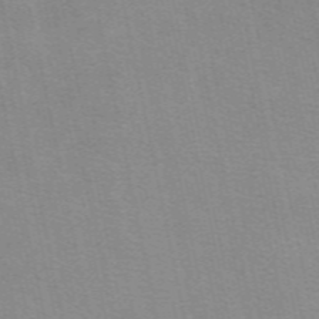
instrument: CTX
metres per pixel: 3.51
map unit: eAb
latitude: 50.9513
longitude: 108.2550
